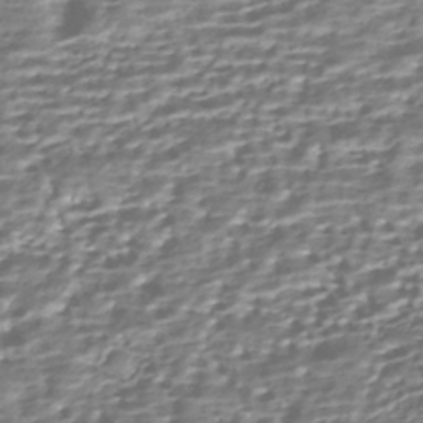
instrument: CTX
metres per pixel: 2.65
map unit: HNhu
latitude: -43.5021
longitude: 99.8233
